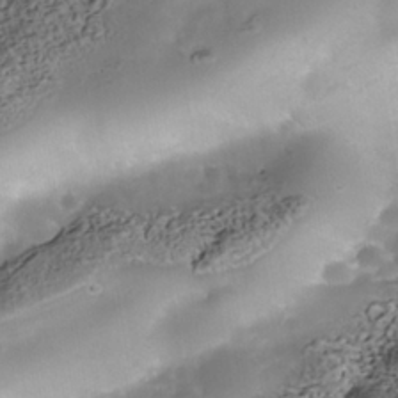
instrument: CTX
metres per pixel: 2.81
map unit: Nhe
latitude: -39.8611
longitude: -117.0270
